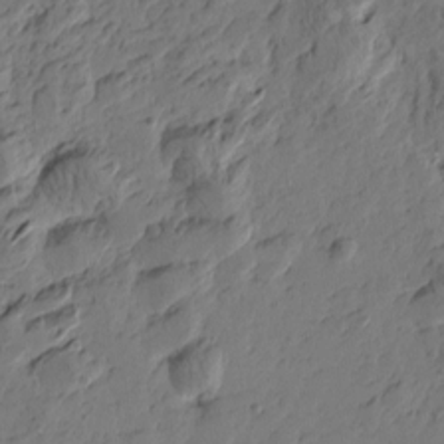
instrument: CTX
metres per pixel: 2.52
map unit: Htu
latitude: -3.3320
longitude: -178.2712
